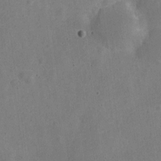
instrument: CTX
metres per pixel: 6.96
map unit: Nve
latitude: -24.4818
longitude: 107.4455
